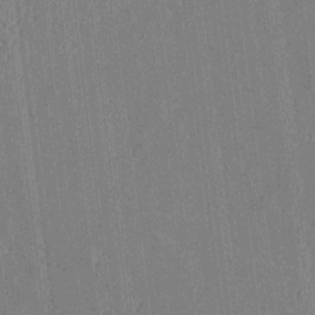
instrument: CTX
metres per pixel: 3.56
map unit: Htu
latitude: -6.3684
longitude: 176.2362
